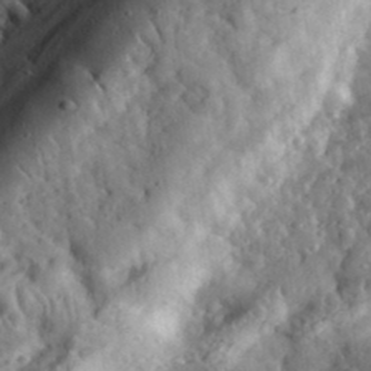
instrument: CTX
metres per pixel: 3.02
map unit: eHh
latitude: 34.5923
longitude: -80.6301
